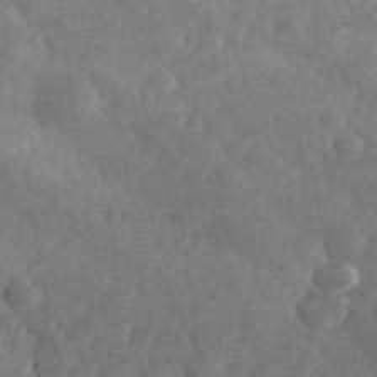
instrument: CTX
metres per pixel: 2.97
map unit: eHh
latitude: 35.0647
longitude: -69.2159
